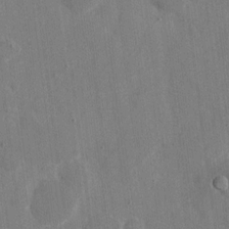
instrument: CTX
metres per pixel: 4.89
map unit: eHh
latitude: 9.0270
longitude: -68.1767
